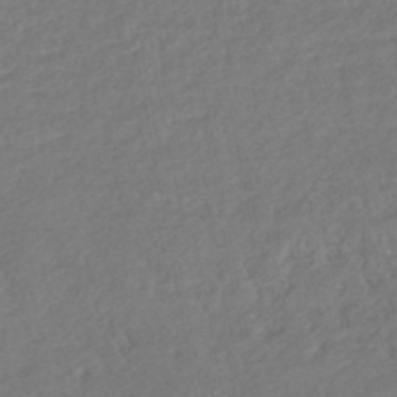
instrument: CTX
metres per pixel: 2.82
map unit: HNhu
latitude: -45.7667
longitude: 102.1417
